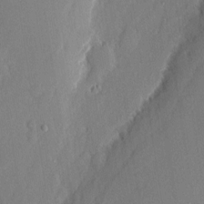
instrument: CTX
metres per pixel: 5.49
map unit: eHh
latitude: 3.2159
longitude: -77.3481
